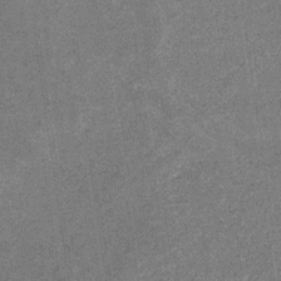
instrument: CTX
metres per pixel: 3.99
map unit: eHb
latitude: -31.6155
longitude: 67.8422
